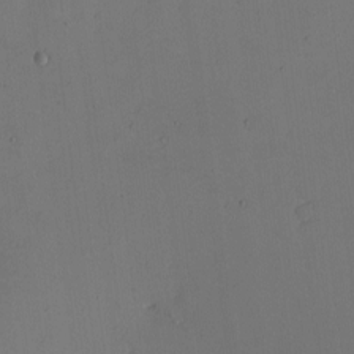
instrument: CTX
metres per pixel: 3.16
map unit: eHh
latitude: -2.2550
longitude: -73.6694
